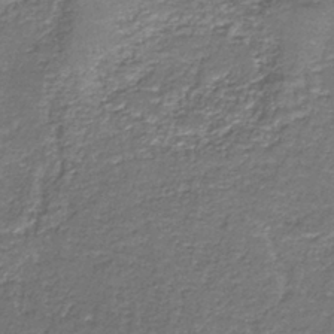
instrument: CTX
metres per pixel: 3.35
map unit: eAb
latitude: -37.9367
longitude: 51.6344
